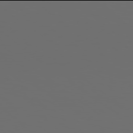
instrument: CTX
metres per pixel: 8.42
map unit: Hpe
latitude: 77.9906
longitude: -178.9136
